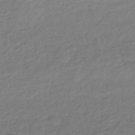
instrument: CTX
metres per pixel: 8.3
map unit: lHb
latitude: -41.3698
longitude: 71.8234
